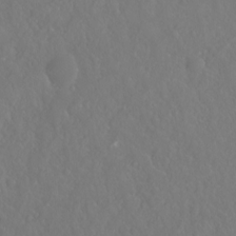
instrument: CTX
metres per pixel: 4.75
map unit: Hto
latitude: -8.3495
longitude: -46.1389
